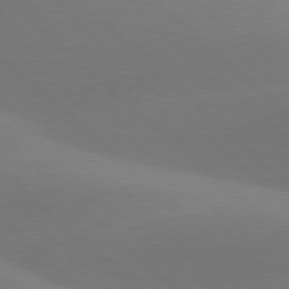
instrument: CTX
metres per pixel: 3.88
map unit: lApd
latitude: 77.8016
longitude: -51.6316
